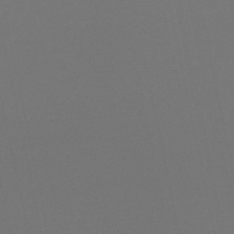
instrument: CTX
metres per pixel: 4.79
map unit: eHb
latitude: -50.7085
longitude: 70.1795
